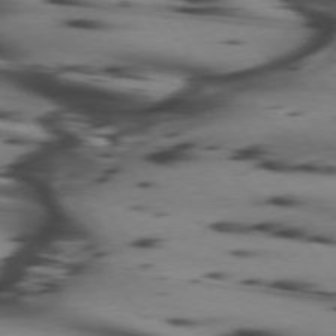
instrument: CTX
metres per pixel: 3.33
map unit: lApd
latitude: 74.6679
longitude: -64.2334
